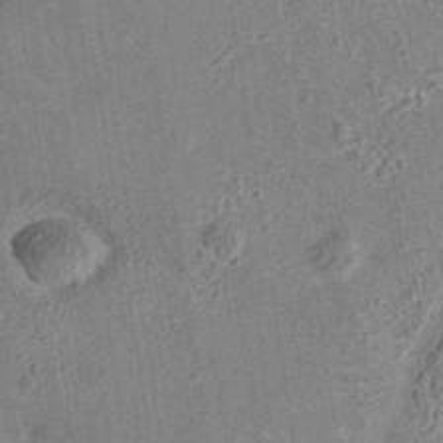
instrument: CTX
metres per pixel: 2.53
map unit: eAb
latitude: 35.5182
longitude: 110.9352
